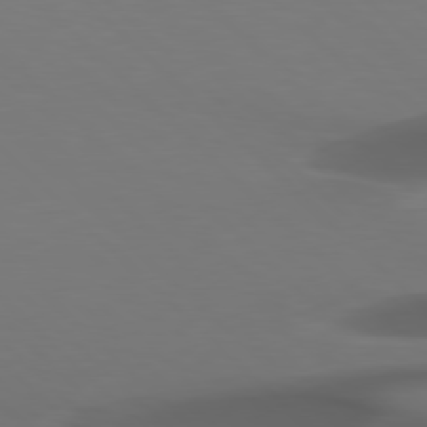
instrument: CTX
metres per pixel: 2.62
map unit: Hpe
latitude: 77.6694
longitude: -175.4993
